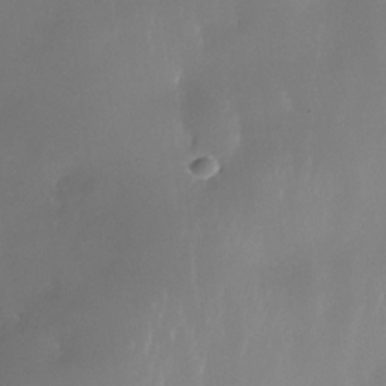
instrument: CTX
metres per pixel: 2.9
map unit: Nhe
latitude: -35.0486
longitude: -131.3293
